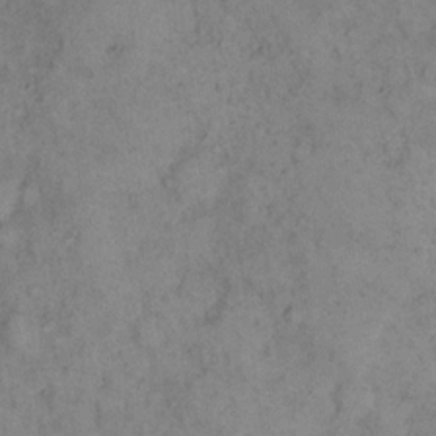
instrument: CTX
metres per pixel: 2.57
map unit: eHh
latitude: 16.7435
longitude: -62.4601
